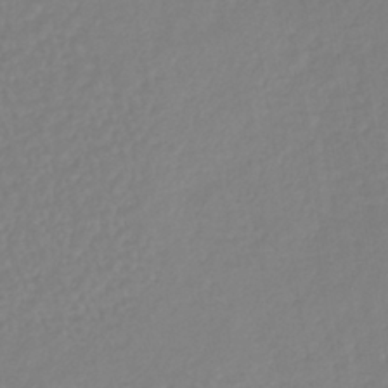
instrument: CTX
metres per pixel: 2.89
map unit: lHb
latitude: -38.1606
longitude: 62.7085
